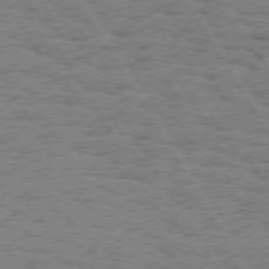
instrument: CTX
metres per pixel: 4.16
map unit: Hpe
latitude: 74.3845
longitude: -135.2348
